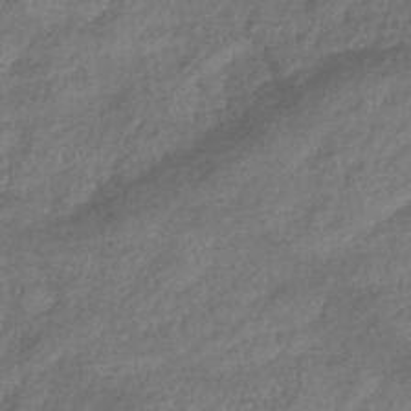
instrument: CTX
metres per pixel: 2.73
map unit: eHb
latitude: -38.8030
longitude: 81.0109
